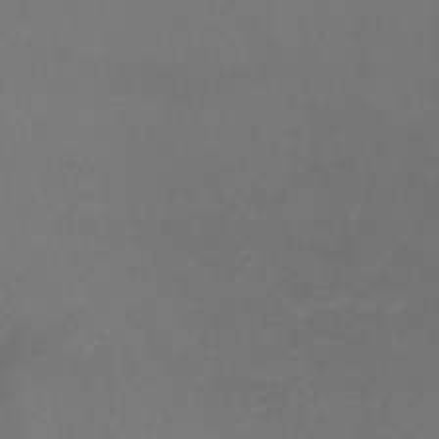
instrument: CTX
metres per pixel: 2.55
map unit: lHb
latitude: -43.2753
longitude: 75.8612
